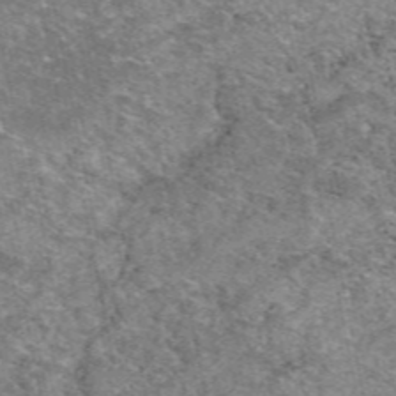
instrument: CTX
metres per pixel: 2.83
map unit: eAb
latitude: 48.7624
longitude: 114.5385
